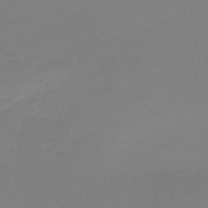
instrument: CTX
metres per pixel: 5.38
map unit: lHb
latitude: -44.8219
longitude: 63.6722
